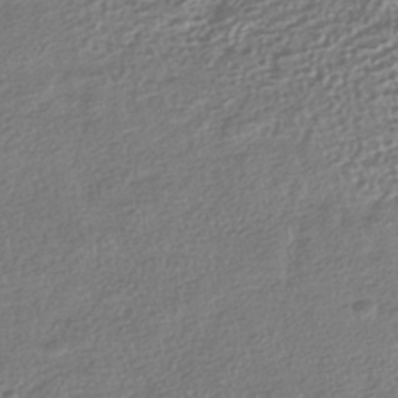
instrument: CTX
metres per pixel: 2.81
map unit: HNhu
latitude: -41.9367
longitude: 98.8408
